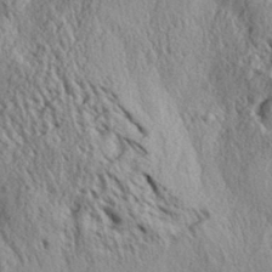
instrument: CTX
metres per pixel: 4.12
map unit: Aa
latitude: 30.6113
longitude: -136.7058
